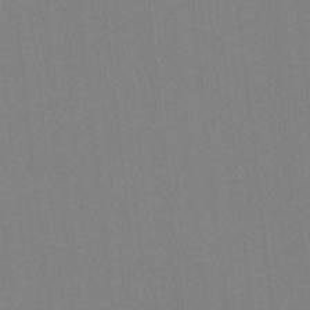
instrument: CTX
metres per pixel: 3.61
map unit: lHvf
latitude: -11.7478
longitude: -103.4426
